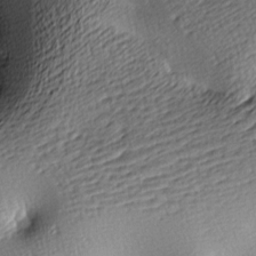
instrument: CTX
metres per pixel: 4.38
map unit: lAa
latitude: -9.3887
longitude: -126.2901
